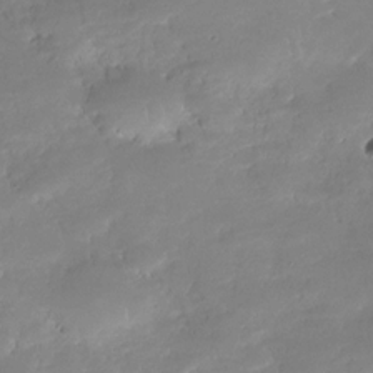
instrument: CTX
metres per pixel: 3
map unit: Nhe
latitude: -32.1795
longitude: -117.7450
